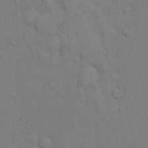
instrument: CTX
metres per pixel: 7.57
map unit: eHh
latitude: 16.3845
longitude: -62.9703
